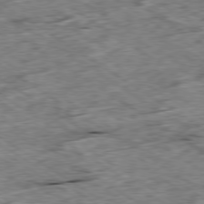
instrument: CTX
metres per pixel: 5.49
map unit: Ap
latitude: -79.7477
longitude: -87.0647
